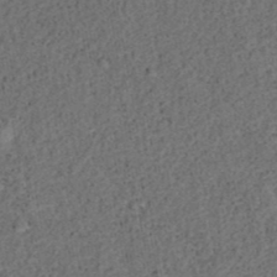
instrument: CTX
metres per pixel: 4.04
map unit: ANa
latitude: 39.4804
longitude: 21.7855
